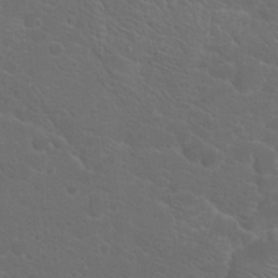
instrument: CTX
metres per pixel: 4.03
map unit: Hto
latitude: 19.1214
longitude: -36.5357
